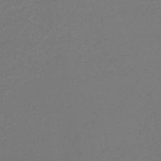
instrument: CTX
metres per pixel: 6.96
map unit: HNb
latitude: -48.5763
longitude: 60.2362
